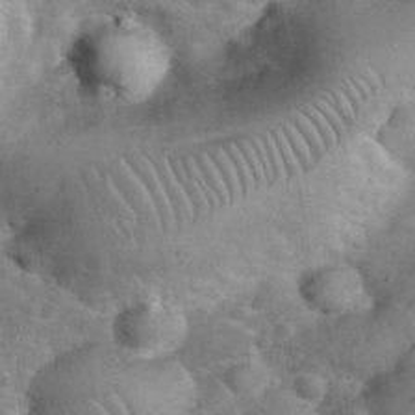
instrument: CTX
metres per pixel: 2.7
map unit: eHh
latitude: 36.4601
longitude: -65.1592
